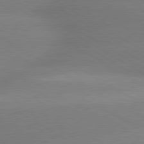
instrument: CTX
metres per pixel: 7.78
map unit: lApd
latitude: 80.0444
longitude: -149.9528
